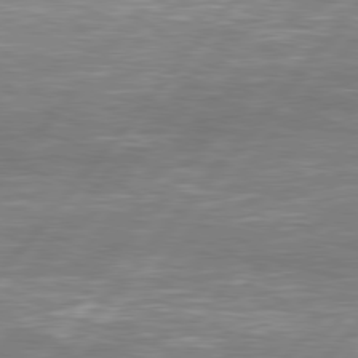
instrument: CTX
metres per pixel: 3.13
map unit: Hpe
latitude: 78.2145
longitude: -121.0270
